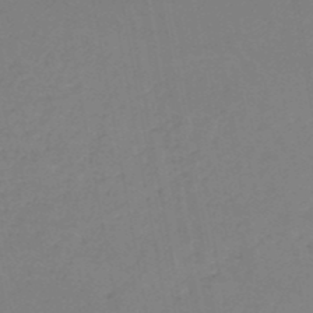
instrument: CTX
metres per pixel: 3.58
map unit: HNb
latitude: -50.5952
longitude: -53.7261
